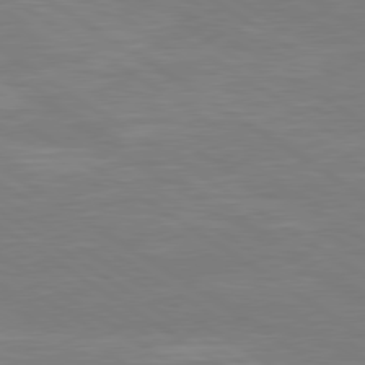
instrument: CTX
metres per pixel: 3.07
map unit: Hpe
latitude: 79.4238
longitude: -125.9150
